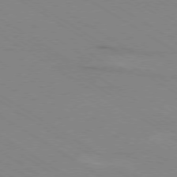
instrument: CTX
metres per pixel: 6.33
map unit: Ap
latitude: -78.9541
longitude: -84.2523
